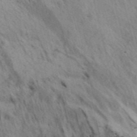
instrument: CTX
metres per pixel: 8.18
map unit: Aa
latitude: 31.0648
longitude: -137.1026
